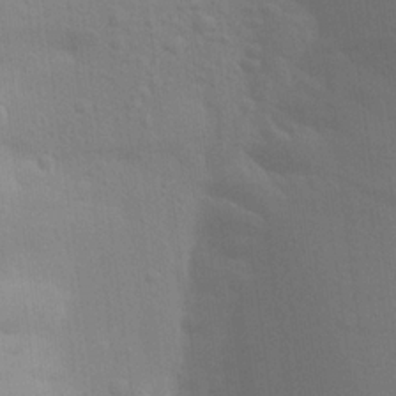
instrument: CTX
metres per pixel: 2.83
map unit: Aa
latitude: 23.4615
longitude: -145.5560
